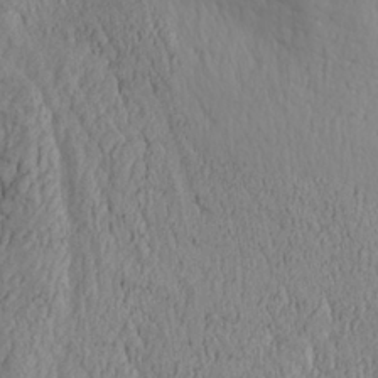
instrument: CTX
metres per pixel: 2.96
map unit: Aa
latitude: 27.0459
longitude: -133.1970
